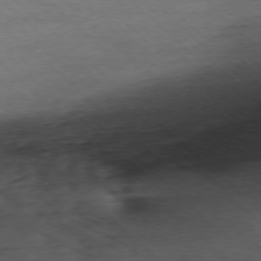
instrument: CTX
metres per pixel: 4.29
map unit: Ap
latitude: -77.0486
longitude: -93.3859
